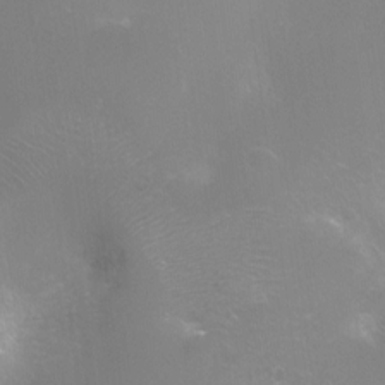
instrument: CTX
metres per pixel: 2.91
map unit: Ht
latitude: -16.5574
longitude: -40.3089
